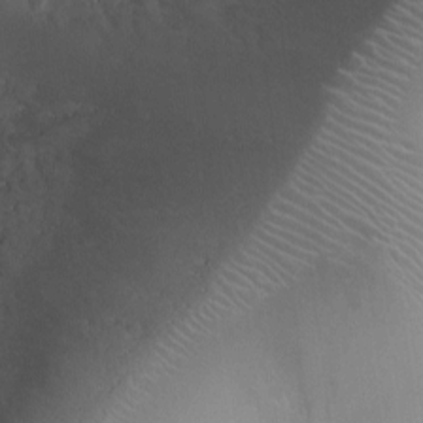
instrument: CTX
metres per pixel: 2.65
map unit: Ht
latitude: -8.8975
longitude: -21.3860
